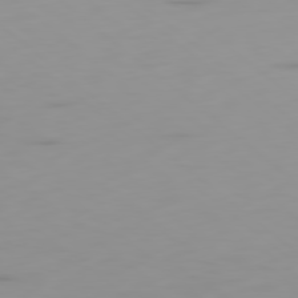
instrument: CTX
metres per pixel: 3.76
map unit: Ap
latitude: -79.9178
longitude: -69.1592
